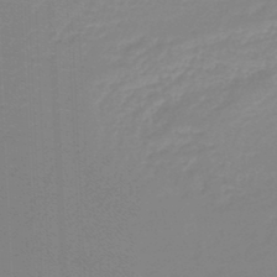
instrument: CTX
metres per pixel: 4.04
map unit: lHb
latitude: -46.2361
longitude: 64.2362
